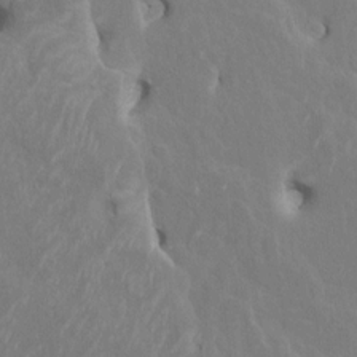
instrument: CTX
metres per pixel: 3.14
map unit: HNhu
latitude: 7.6694
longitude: -3.2348
